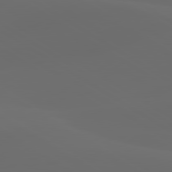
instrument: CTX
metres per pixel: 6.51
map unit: lApd
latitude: 80.0822
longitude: -91.4615
